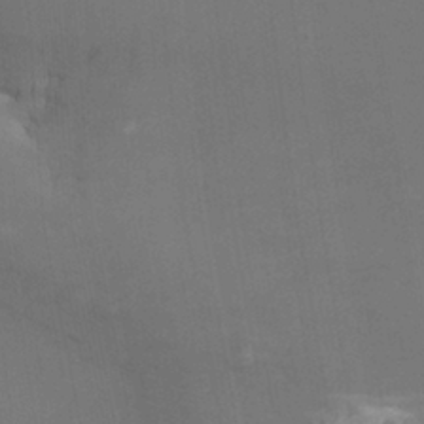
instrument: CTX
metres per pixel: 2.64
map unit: Nhu
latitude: -10.0661
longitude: -75.5749
